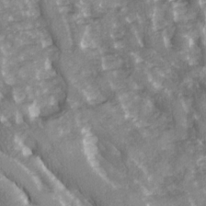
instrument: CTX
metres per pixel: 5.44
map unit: Ave
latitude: 15.3482
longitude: -131.2537
